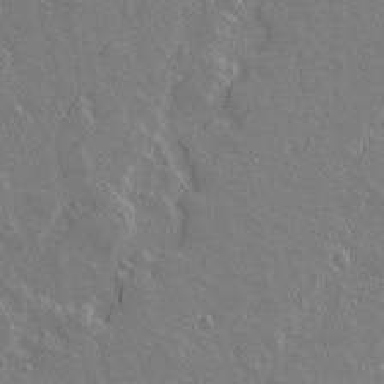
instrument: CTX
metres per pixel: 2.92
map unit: lAvf
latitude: 14.6491
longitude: -127.7072
